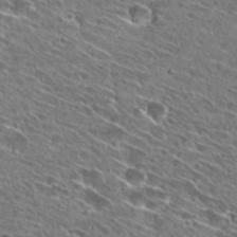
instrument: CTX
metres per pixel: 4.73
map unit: Hto
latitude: 27.8961
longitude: -43.7072
